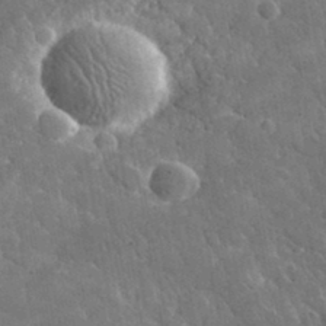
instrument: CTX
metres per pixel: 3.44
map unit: lHvf
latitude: 34.2522
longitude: -86.2522
